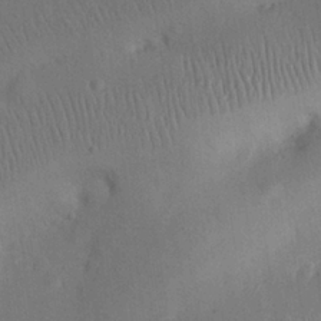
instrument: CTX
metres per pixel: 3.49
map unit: eHh
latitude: 25.5938
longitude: -68.9325
